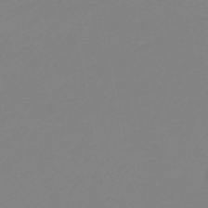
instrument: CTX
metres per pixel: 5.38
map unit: eHb
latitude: -45.2187
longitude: 88.1983
